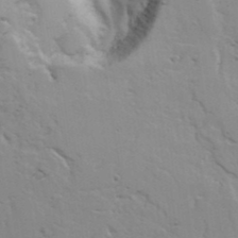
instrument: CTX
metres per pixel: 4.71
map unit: Aa
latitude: 18.5168
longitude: -125.8772
